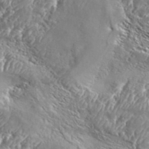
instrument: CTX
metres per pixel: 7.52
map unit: Aa
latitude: 34.5734
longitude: -135.0080
